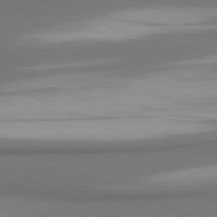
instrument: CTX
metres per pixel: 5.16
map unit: lApd
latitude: 81.5749
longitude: 174.4440
